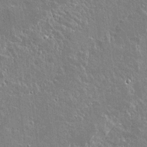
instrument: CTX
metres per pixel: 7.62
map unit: lAvf
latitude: 15.6883
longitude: -128.5735
